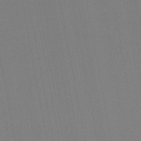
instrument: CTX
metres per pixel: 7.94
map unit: lHb
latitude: -46.6707
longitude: 71.8800
